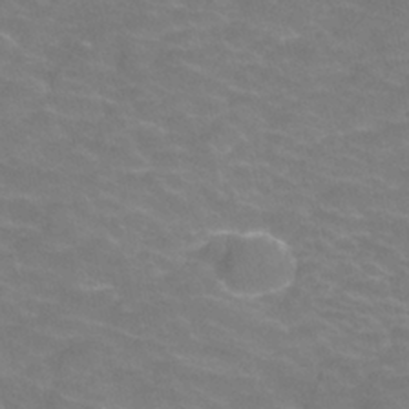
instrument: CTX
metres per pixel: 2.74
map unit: Hve
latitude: -30.4062
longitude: 95.3509
